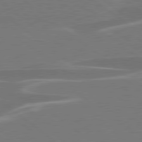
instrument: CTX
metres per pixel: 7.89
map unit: lApd
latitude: 79.2159
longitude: -93.7071
